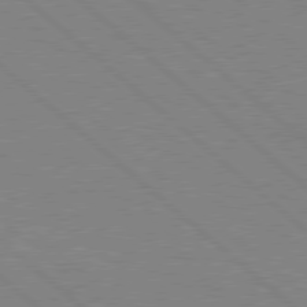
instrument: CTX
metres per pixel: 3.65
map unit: Hpe
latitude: 78.2145
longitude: -123.3482
